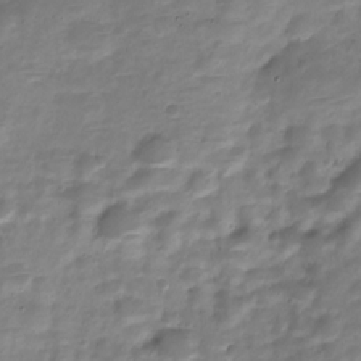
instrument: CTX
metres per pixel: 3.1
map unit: Nve
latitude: -22.8408
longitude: 104.6896
